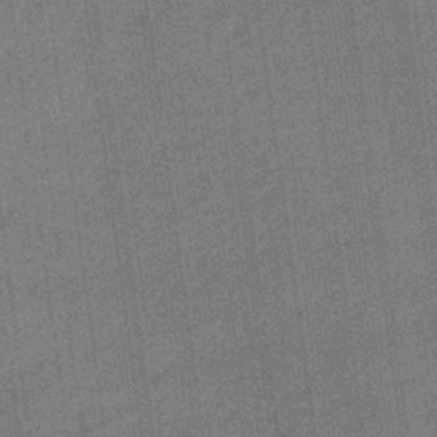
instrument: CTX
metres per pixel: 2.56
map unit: lHb
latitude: -40.6329
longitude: 69.6721
